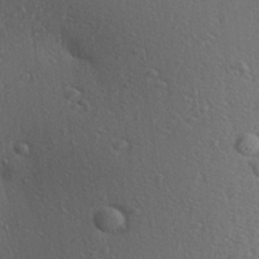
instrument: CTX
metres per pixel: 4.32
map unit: Aa
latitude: 26.9325
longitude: -137.4427
